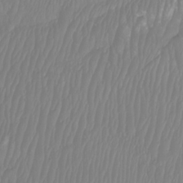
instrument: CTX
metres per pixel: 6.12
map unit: Htu
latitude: -8.5952
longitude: -74.6491
